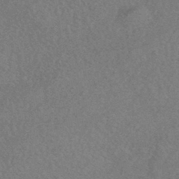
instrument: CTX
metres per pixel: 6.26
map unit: HNhu
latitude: -44.6519
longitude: 92.8408
